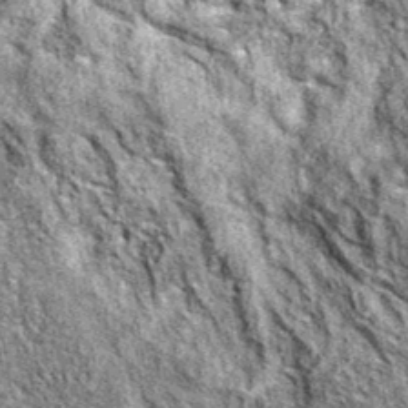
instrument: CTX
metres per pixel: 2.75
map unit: eAb
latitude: 37.4804
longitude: 105.9367
